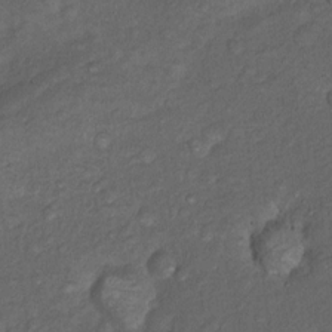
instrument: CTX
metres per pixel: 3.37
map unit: Nhu
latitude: 10.4601
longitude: -26.5546
